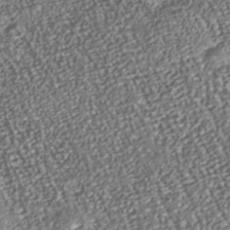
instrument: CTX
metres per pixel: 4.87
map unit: Nhu
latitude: -38.0472
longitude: -80.5735
